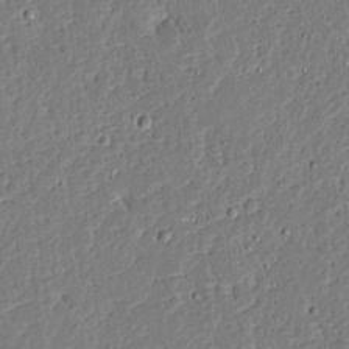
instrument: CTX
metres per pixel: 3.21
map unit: Ave
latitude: 13.0837
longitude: -137.8773
